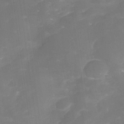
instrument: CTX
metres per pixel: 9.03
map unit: Nve
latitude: -27.6343
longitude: -148.0633
